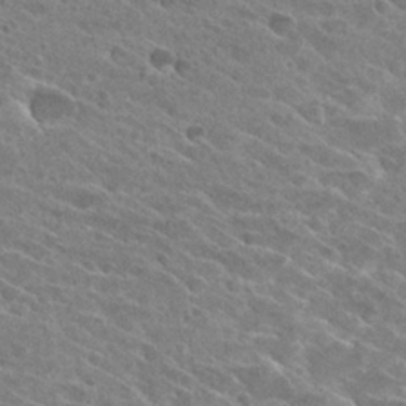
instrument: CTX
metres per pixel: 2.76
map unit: Hto
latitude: 26.4223
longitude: -41.0836
